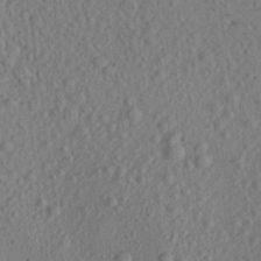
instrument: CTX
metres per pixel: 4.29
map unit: Aa
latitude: 22.1011
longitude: -143.2537
